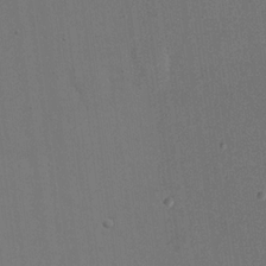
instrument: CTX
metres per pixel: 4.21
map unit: eHh
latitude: 18.7057
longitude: -69.1214
